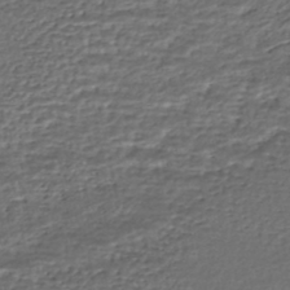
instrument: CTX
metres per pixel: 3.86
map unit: HNhu
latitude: -46.2928
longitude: 105.6722
